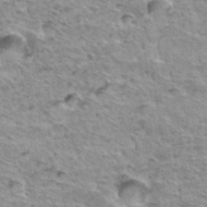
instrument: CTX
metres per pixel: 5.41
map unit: Hto
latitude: 34.4034
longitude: -40.1577
